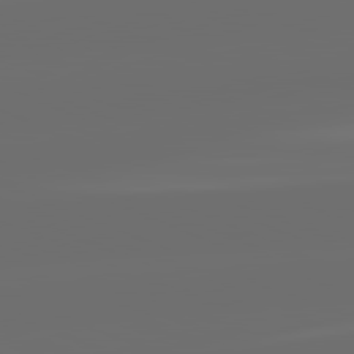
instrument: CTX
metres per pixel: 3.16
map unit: lApd
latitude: 82.1766
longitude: -164.2145
